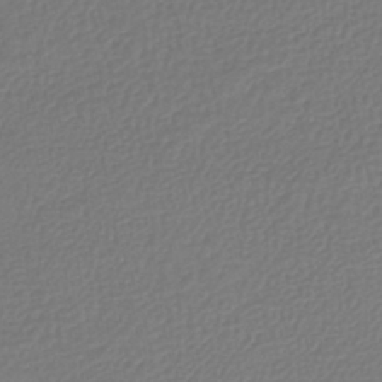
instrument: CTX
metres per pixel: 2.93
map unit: lHb
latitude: -42.0283
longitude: 61.4077
